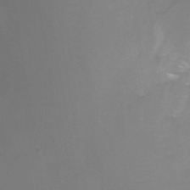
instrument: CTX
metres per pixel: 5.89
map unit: Nhu
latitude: -12.2173
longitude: -49.9339
